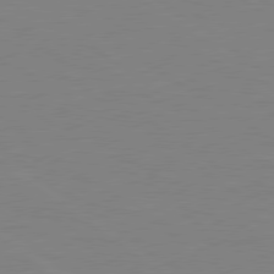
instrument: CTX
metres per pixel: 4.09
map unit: Hpe
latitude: 79.0081
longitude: -125.0647
